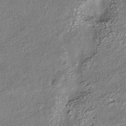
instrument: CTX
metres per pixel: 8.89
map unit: HNhu
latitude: -40.7085
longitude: 107.8612
